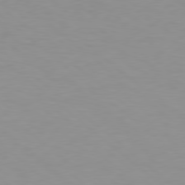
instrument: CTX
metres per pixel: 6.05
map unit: Hpe
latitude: 78.4979
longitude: -165.8583
